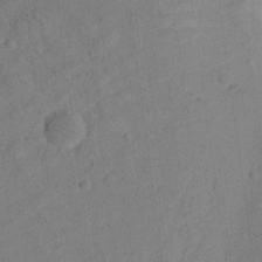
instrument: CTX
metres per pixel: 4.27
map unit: Aa
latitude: 20.4034
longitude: -140.9702
